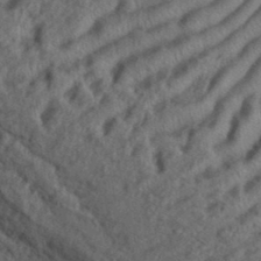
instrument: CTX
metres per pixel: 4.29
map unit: eHh
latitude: 37.5182
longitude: -136.5924
